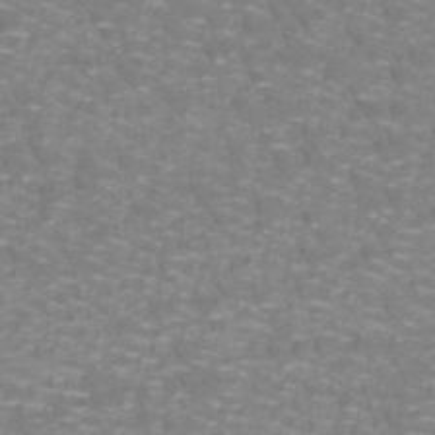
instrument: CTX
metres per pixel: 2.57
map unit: lHb
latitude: -41.7100
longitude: 55.6911
